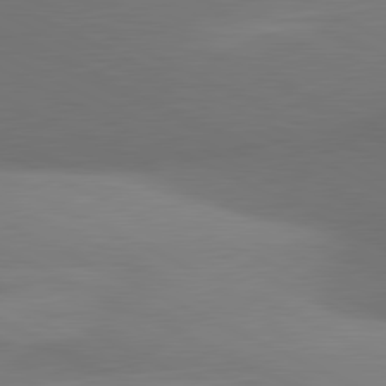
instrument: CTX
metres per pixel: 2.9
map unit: lApd
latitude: 81.0836
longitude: 134.0472
